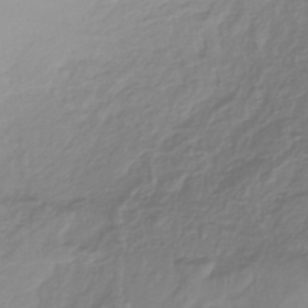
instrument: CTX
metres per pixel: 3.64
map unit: lHb
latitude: -41.3132
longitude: 68.1038
